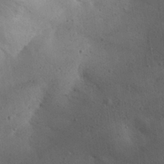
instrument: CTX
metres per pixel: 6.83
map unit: Aa
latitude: 29.8205
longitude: -145.0080
